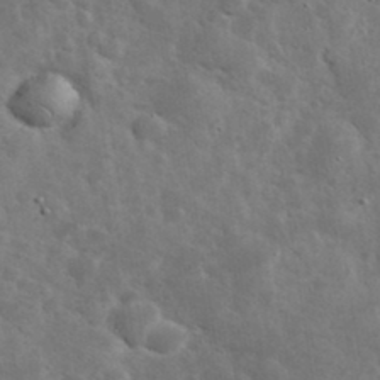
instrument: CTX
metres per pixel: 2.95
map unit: eHh
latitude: 36.9136
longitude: -67.2537
